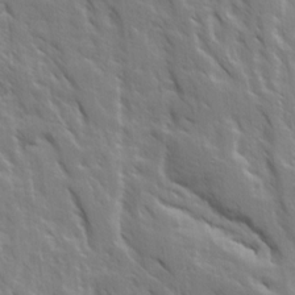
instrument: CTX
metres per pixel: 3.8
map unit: Ave
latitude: 15.5372
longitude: -132.1200
